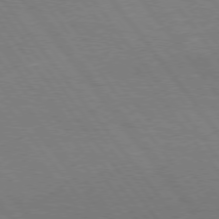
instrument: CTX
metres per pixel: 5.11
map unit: Hpe
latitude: 75.3293
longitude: -158.0822
